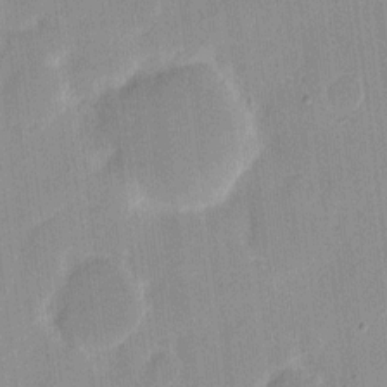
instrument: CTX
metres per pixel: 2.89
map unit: eHh
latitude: 9.0270
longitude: -68.3278
